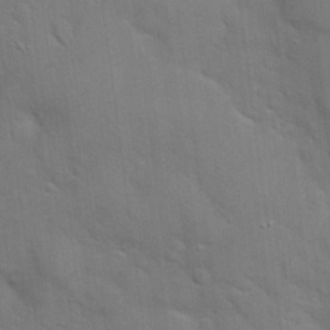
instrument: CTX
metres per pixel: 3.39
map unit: Hto
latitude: 20.8191
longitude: -51.9906
